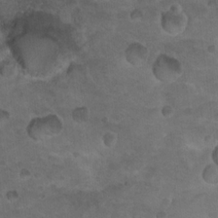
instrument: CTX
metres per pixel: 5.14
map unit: Nhu
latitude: 18.8002
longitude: -32.4601
